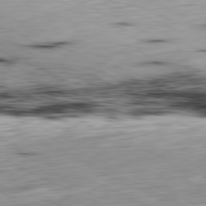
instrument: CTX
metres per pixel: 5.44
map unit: Ap
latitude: -81.1620
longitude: -69.6505
